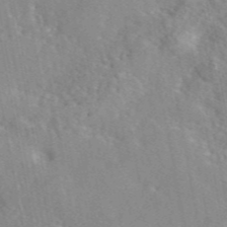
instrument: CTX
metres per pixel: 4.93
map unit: eAb
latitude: 45.7072
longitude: 112.1984
